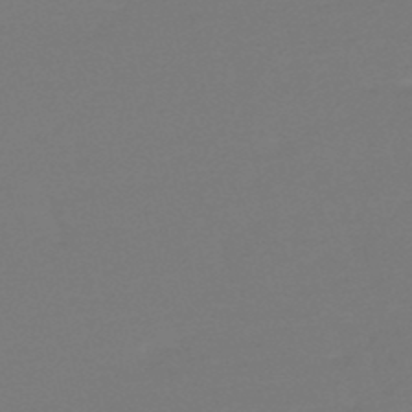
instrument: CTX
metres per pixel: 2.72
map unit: eHb
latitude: -49.7667
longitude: 77.8800
